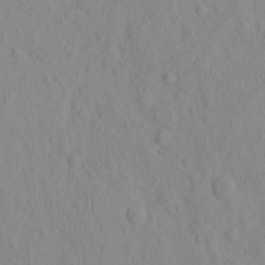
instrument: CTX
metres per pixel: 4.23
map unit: eHh
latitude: -1.7856
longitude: 19.0486
